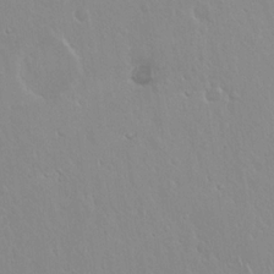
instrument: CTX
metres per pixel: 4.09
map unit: Hto
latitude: 17.8017
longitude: -57.9150
